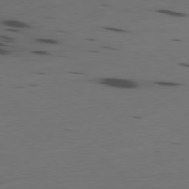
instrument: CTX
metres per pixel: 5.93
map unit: Ap
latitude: -79.3698
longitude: -62.1578
